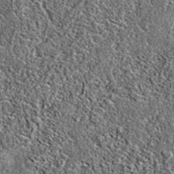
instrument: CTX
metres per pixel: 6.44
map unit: eAb
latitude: 37.1403
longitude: 106.5007
